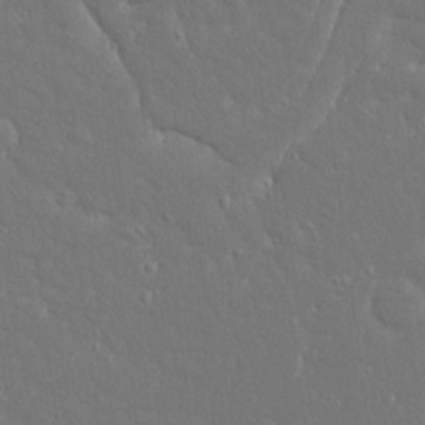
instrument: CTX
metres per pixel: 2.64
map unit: Ave
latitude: 17.5371
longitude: -140.9324
